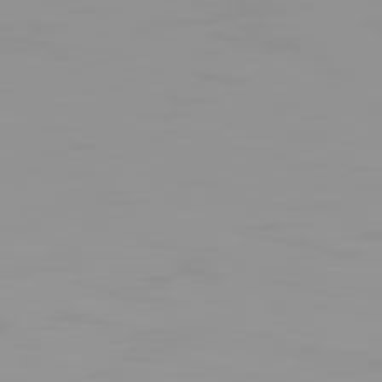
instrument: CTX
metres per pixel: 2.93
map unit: Hpe
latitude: 77.1781
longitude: -140.6301
